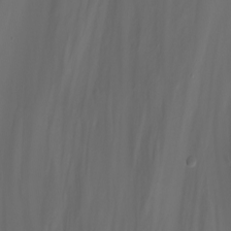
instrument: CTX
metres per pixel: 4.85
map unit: Nhu
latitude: -5.5399
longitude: -80.0444
